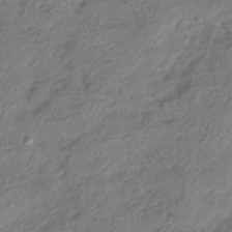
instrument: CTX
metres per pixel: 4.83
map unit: HNhu
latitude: -41.7477
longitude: 107.1054
